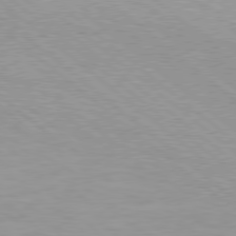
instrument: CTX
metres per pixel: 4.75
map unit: Hpe
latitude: 78.5357
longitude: -140.7246
